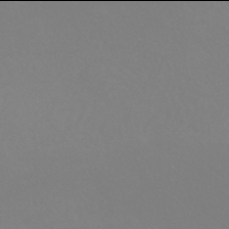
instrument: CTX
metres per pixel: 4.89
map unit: HNhu
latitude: -42.0094
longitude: 93.8422
